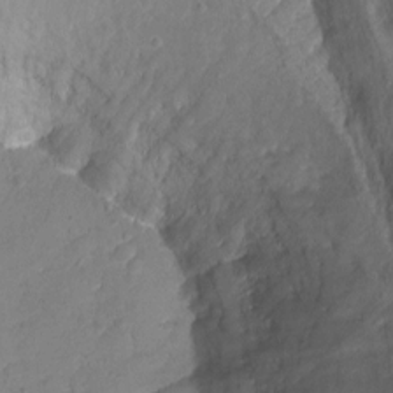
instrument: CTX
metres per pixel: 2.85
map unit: Ht
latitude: 1.7071
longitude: -34.8758
